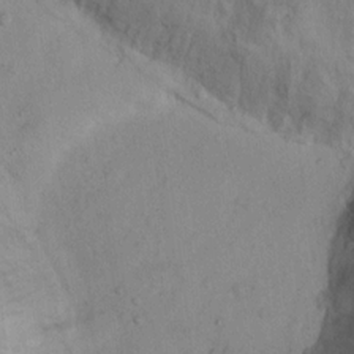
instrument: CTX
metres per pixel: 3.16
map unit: Nhu
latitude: 14.1389
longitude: -28.9702
